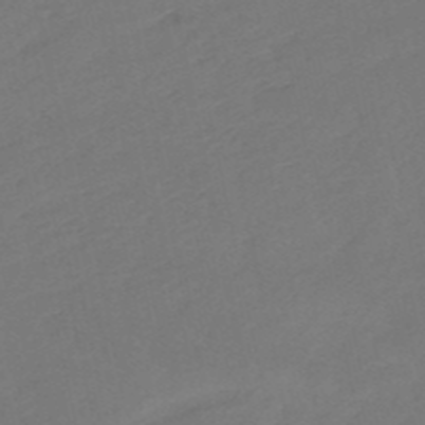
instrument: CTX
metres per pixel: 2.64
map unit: lHb
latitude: -50.3873
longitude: 81.1431
